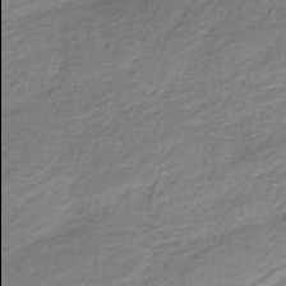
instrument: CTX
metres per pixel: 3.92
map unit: HNb
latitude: -36.3495
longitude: 54.0094
